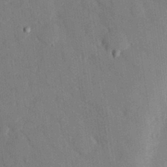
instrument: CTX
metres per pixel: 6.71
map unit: eHh
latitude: 27.9150
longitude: -80.1767
